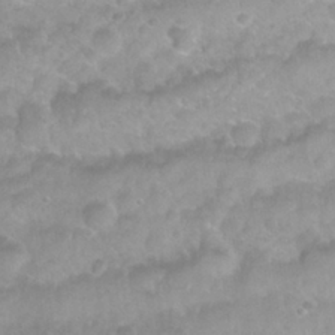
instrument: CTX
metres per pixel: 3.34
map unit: Nhu
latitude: 27.4427
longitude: -53.6694
